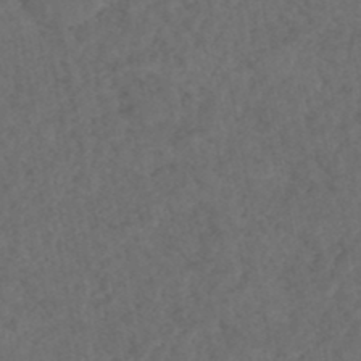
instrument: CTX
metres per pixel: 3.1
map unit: HNhu
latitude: -47.9178
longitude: 97.1431
